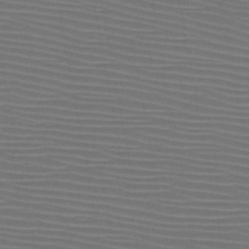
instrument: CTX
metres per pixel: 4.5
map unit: HNb
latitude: -47.7666
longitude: -42.4223
